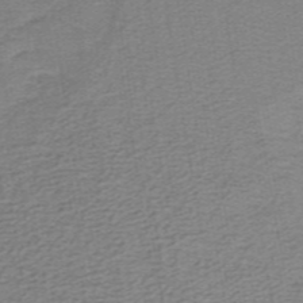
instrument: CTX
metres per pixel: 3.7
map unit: lHb
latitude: -40.8030
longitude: 54.3684
